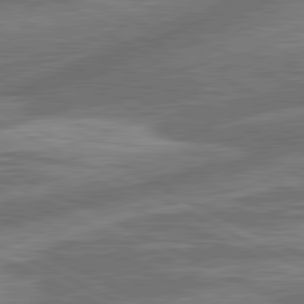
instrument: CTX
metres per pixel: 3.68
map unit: lApd
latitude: 81.0458
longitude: -167.2914
